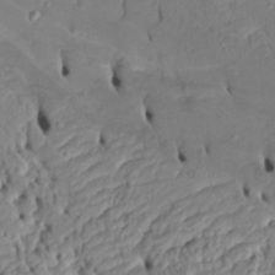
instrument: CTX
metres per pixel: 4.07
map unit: Htu
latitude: -5.3698
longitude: 152.9163
